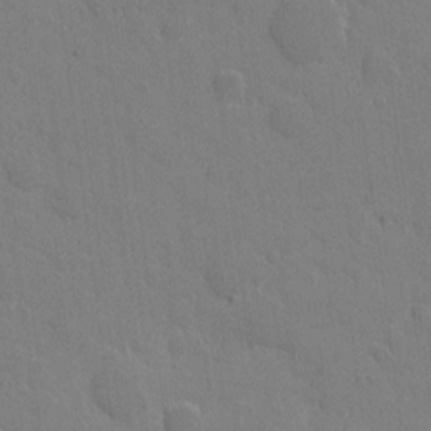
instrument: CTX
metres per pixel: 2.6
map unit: eHh
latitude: 5.6883
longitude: -66.0633
